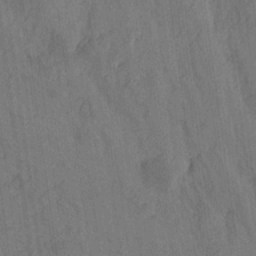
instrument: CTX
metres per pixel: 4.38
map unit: Htu
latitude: -4.5951
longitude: -177.3859
